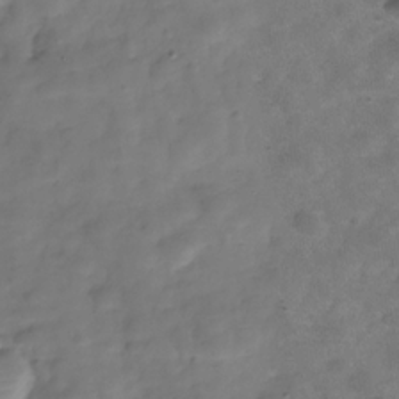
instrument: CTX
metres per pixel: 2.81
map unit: Hve
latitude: -30.1417
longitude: 92.6707
